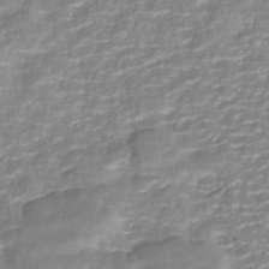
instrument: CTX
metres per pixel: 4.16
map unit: ANa
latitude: -41.3321
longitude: 104.6140
